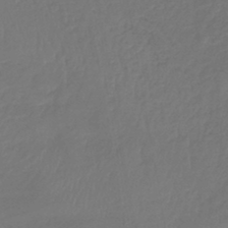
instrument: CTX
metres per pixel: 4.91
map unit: lHb
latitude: -43.5966
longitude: 59.8800
